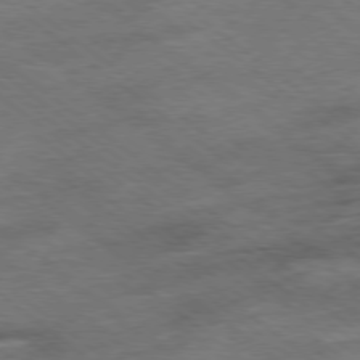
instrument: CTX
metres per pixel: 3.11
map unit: Hpe
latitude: -78.6896
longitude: -15.0270
